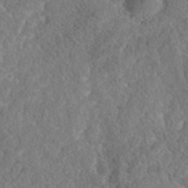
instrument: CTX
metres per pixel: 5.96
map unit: Nhe
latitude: -42.0849
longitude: -111.6505
